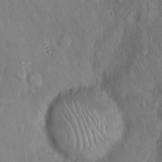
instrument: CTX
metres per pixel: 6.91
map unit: Hto
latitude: 18.0822
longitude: -60.8191
